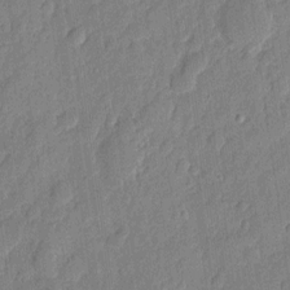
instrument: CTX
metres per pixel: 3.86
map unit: eHh
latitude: 7.1403
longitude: -74.2145
